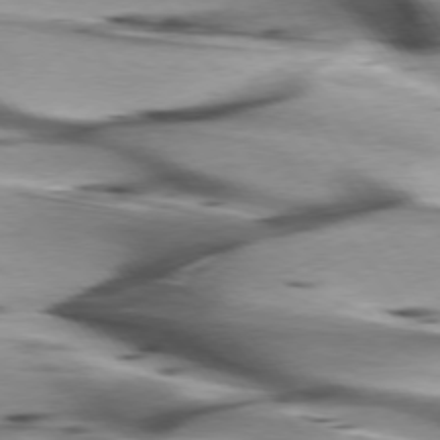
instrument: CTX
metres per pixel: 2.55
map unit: lApd
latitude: 75.9339
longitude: -64.8002
